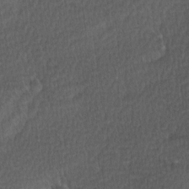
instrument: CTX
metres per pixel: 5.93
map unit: Ave
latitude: 8.8947
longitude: -106.5924
